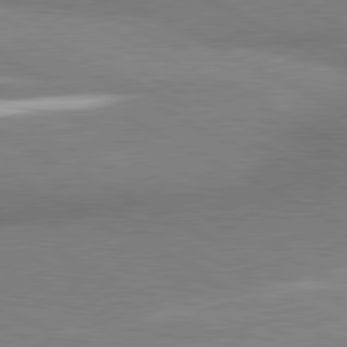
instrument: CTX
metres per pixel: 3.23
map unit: lApd
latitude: 80.9514
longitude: 165.3699
